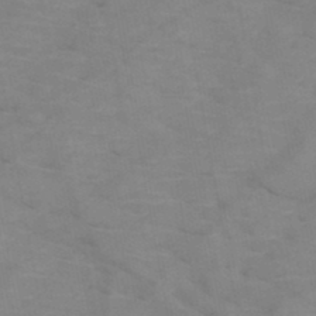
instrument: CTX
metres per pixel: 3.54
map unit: HNb
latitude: -47.6533
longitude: -47.8206
